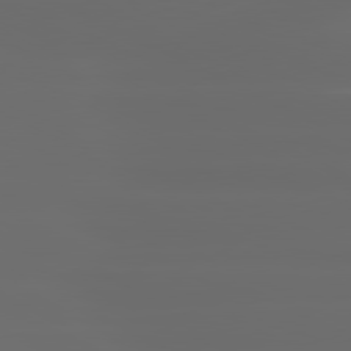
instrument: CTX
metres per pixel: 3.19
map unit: lApd
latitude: 80.7435
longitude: -137.1970
